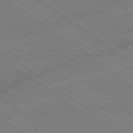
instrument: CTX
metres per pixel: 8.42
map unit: lApd
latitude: 79.0837
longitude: -145.4048
